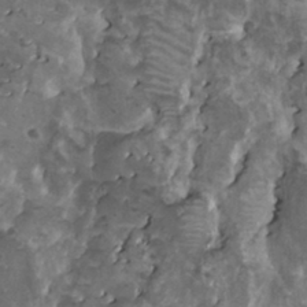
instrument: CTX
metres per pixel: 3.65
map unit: HNhu
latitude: 3.3481
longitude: 5.8611
